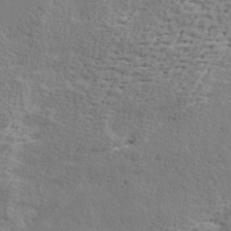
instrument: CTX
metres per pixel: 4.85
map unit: Ave
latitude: 16.4979
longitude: -137.7828
